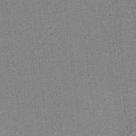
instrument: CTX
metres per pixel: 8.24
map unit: HNb
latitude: -38.6708
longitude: 54.3495
